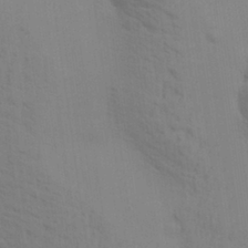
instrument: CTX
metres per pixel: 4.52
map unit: Aa
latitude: 30.2334
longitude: -134.9513
